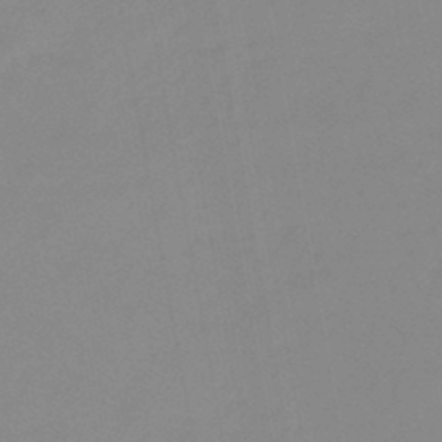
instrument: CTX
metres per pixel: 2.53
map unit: eHb
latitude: -44.9731
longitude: 88.0283
